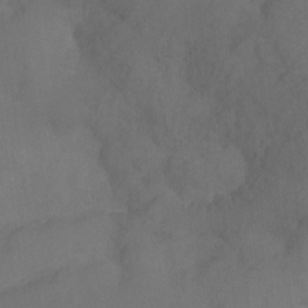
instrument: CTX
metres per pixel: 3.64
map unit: Nhu
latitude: -10.6141
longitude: -36.6869
